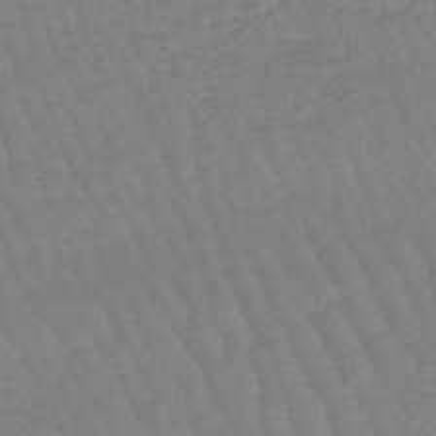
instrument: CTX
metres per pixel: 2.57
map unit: eHb
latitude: -45.2943
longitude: 80.6519
